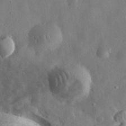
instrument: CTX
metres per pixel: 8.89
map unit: eHh
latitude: 32.3845
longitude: -75.6316
